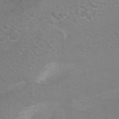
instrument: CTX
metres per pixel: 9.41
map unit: Hto
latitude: 9.0648
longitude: -31.0648
